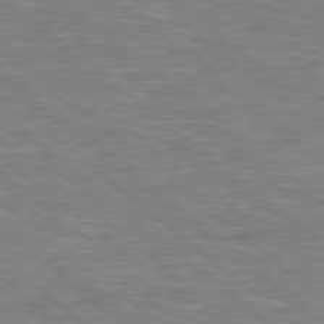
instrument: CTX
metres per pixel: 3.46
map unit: Hpe
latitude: 78.5735
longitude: 179.4643
